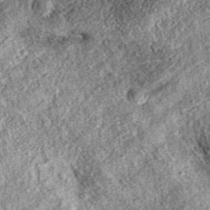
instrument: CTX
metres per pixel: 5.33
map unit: eAb
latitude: 37.6883
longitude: 107.9556
